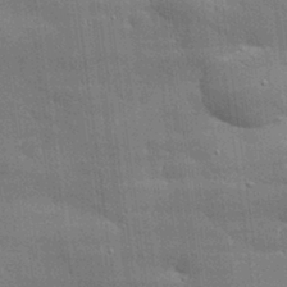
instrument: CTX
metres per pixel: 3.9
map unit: eHh
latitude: 29.8016
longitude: -82.8757
